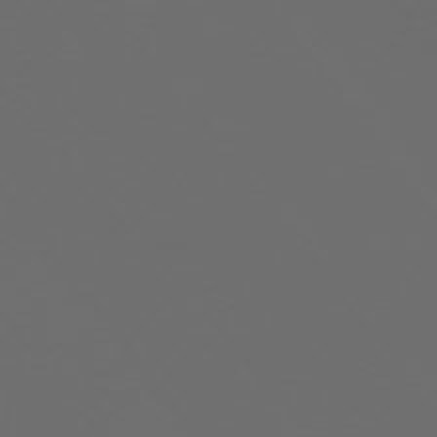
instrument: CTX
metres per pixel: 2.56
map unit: Ap
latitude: -74.4818
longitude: -75.6883
